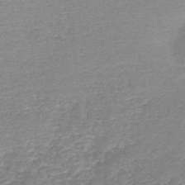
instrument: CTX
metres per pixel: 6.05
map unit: HNb
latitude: -49.2376
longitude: -51.8583
